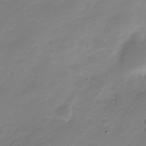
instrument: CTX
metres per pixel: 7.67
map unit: Nve
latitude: -21.3887
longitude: 107.0298
